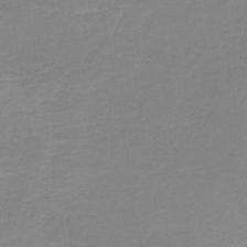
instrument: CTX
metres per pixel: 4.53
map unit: eAb
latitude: -35.6722
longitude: 52.5195
